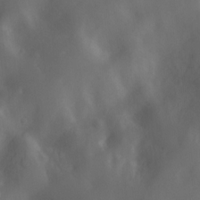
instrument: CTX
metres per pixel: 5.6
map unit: Nhu
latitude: -13.0675
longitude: -72.2901
